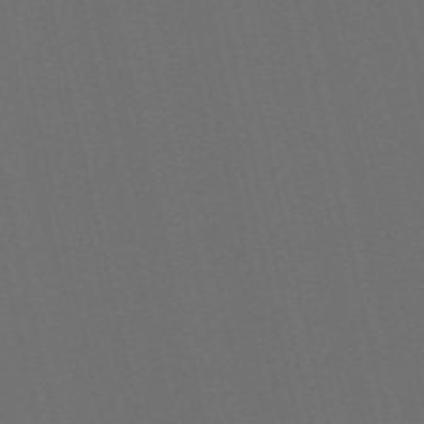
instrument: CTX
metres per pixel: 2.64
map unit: Nve
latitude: -59.8989
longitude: 61.1431
